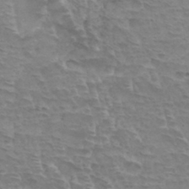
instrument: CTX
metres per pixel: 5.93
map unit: Hto
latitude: 33.1214
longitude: -44.0633
